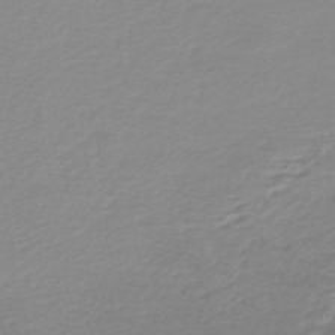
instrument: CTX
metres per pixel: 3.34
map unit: lHb
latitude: -44.4251
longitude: 62.1416
